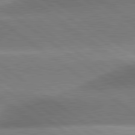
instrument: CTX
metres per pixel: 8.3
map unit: lApd
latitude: 81.2537
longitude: -157.3481
